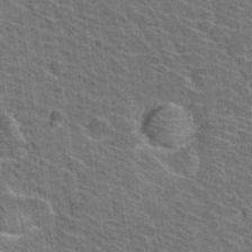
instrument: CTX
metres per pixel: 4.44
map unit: Hto
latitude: 31.5938
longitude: -44.6868
